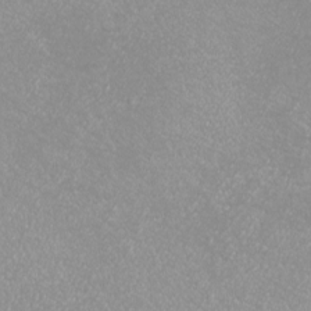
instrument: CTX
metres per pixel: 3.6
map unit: eHh
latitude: -7.3131
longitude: -77.4804
